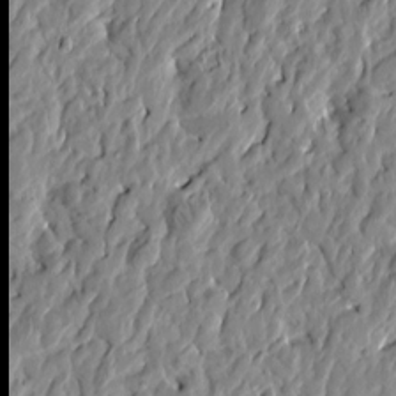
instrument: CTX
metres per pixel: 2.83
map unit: Htu
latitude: -1.9367
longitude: -179.9906
